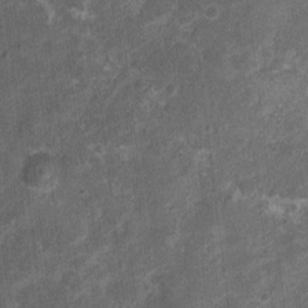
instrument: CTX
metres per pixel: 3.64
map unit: Nhu
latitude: 3.5560
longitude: -16.7435
